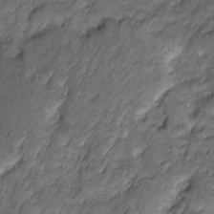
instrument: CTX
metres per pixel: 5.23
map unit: Htu
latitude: -7.0486
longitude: 159.2943
